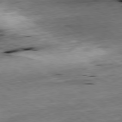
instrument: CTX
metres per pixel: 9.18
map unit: Ap
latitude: -79.5777
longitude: -91.6316
